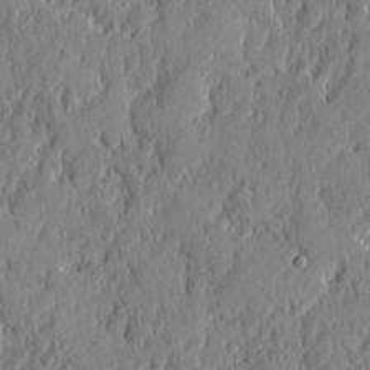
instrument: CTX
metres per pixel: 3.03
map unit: eHh
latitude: 5.1970
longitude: -76.6679
